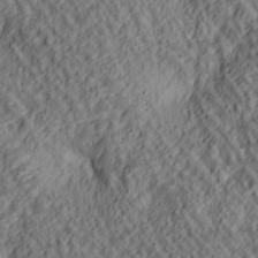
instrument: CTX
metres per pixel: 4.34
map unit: lAa
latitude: 5.2159
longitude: -116.7813
